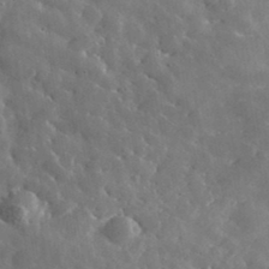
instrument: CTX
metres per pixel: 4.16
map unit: lHvf
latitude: 35.4993
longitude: -88.3846
